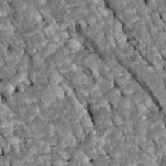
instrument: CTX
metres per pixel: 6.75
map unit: Htu
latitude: 1.1592
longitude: 145.0675
